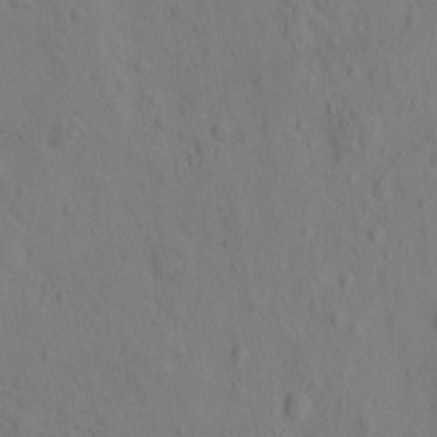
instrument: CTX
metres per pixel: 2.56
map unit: eHh
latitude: -1.9556
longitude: 18.8597
